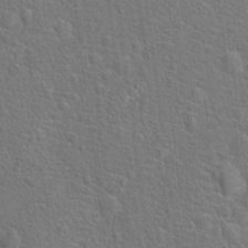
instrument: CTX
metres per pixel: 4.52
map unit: Hto
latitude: 17.8583
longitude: -43.1781
